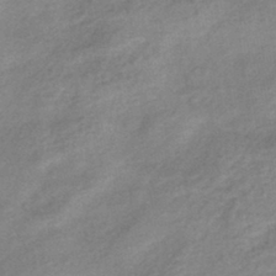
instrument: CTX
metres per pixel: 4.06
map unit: eHb
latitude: -41.3887
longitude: 83.6155
